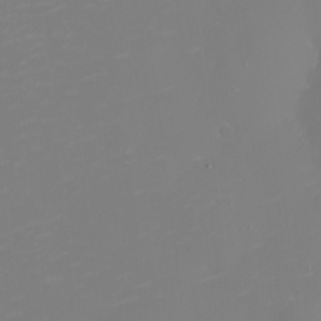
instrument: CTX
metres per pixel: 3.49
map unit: eHh
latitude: -2.8596
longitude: -75.2915
